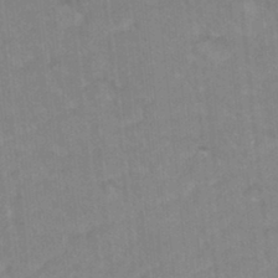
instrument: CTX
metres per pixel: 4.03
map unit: Hto
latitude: 16.3089
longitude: -34.9702
